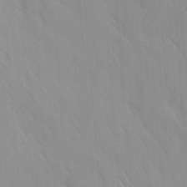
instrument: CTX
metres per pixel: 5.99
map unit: Ave
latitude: 9.5371
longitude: -104.1200
